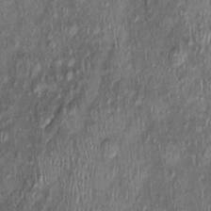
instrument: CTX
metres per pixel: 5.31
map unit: Nhu
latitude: -0.1228
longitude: -14.8758
